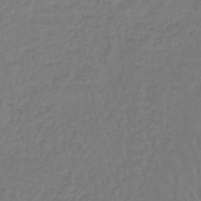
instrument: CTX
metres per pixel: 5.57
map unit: lHb
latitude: -42.6518
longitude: 63.2565
